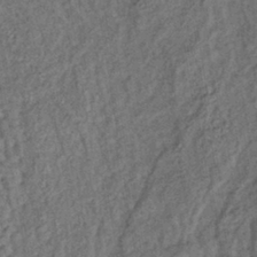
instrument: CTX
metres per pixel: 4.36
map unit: lHb
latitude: -39.4832
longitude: 62.4818
